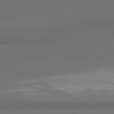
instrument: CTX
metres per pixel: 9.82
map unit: lApd
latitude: 81.6127
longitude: 171.6344
